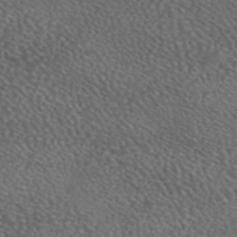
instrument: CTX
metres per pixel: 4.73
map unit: eAb
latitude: 45.6694
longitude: 113.9556
